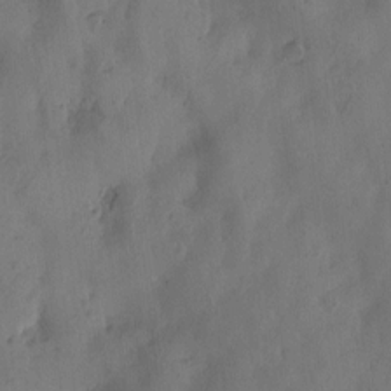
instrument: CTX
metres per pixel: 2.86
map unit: Htu
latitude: -3.0297
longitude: -176.6301
